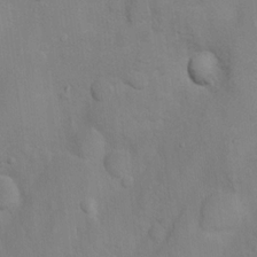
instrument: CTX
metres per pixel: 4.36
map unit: Nhu
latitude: 5.8205
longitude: -24.1011
